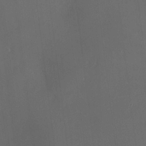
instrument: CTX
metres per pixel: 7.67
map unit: HNhu
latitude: 8.6869
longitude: 10.2362
